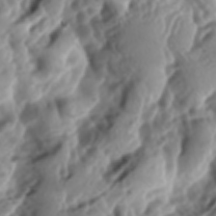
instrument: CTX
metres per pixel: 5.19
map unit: lAa
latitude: -6.2172
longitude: -124.1389
